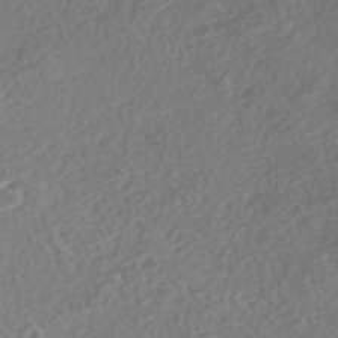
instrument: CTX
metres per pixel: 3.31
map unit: Nhe
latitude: -46.8408
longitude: -173.0647
